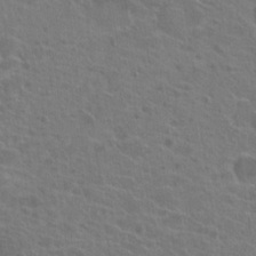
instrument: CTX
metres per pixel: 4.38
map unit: Hto
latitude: 23.0080
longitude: -39.7450
